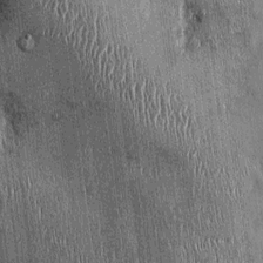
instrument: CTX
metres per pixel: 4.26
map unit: Ht
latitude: -3.6155
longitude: -13.2537
